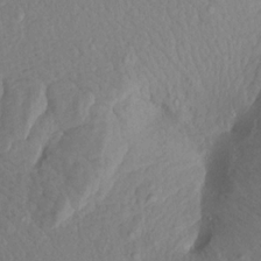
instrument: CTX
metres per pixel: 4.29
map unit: Aa
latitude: 18.2711
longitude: -144.4790
